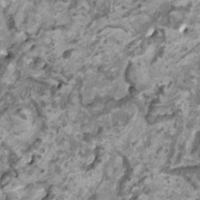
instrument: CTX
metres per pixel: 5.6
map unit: HNhu
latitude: 1.4048
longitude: -0.9513
